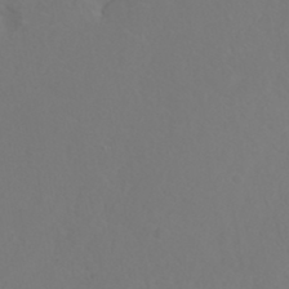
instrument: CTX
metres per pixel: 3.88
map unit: ANa
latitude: 36.5735
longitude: 14.2173
